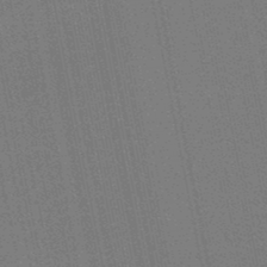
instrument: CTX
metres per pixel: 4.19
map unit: lHb
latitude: -46.1794
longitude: 57.6155
